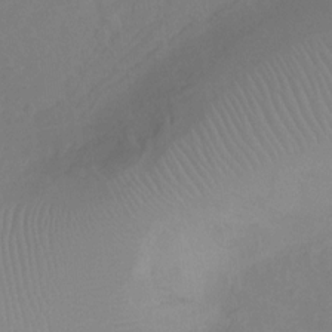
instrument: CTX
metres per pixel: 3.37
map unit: Ht
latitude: -10.8408
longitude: -27.4427
